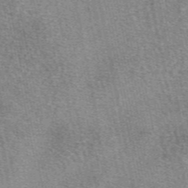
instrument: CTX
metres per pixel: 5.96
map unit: eAb
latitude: 49.4237
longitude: 108.2550
